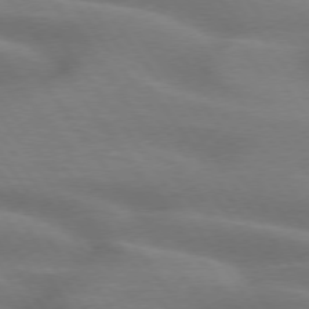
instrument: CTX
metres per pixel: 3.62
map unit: lApd
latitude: 74.9325
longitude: -59.1592
